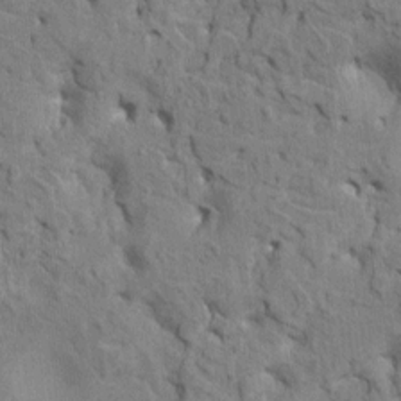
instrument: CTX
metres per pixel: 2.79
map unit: HNhu
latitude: 8.3278
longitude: -3.4426
